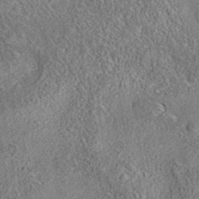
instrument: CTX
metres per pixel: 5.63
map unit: eAb
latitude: 35.7638
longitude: 112.4062
